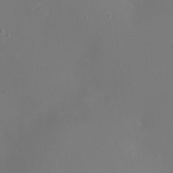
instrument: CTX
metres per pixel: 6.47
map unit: Nhu
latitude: -16.1039
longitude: -56.9324
